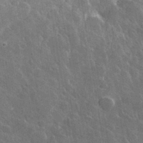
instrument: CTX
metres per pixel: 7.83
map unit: lHvf
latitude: 35.6127
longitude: -92.3656
